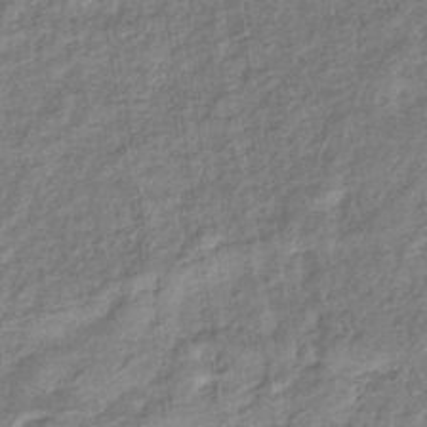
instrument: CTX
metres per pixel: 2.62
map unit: eHb
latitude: -37.0486
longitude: 79.7288
